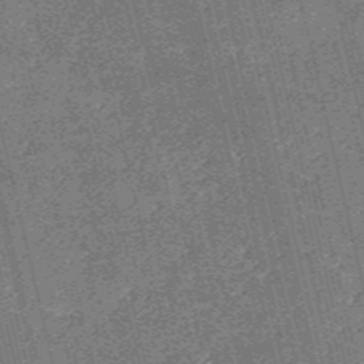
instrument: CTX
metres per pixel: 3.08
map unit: HNb
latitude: -54.8219
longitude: -39.8961
